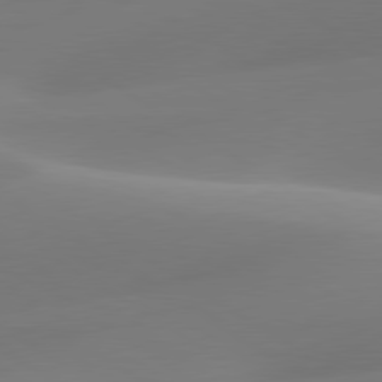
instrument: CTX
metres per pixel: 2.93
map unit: lApd
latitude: 79.8584
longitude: -92.8569
